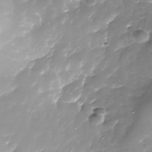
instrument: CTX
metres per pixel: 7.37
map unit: Nhe
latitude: -37.5966
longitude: -87.9906
